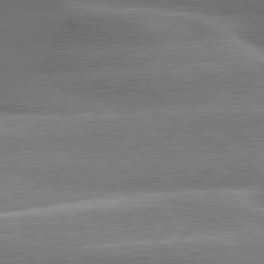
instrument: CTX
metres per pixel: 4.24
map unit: lApd
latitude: 80.5168
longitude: -137.5938
